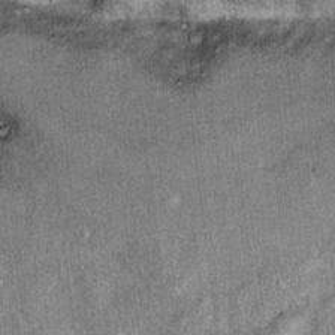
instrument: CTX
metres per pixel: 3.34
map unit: Ht
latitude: 11.3860
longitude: -37.4615
